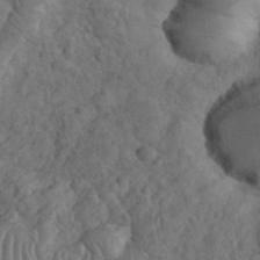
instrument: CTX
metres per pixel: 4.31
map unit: eHh
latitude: 32.7435
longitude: -67.3292
